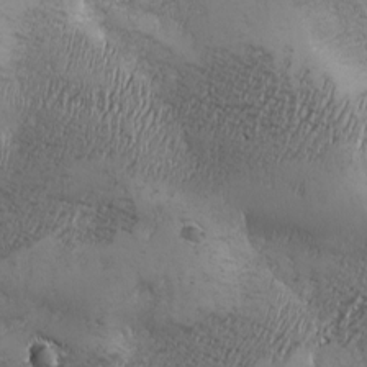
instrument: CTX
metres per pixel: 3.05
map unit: Ave
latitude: -7.0864
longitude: -121.3482
